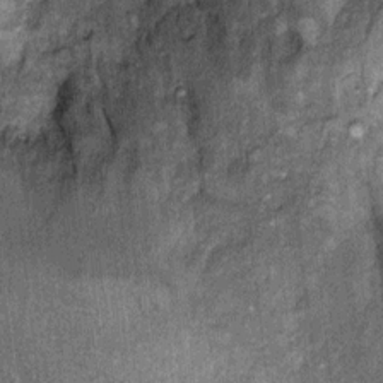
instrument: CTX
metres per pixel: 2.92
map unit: Ht
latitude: 10.2334
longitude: -38.7624
